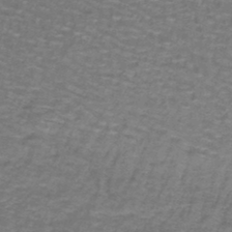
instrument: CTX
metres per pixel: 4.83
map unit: lHb
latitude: -43.6154
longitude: 55.2943
